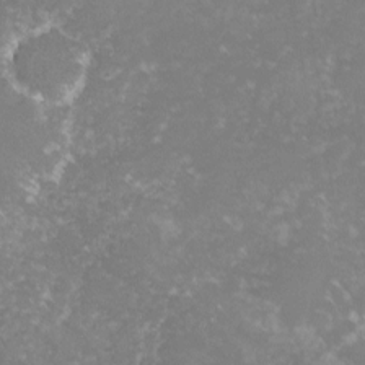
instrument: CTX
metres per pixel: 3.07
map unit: lHvf
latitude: -16.3496
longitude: -100.6113
